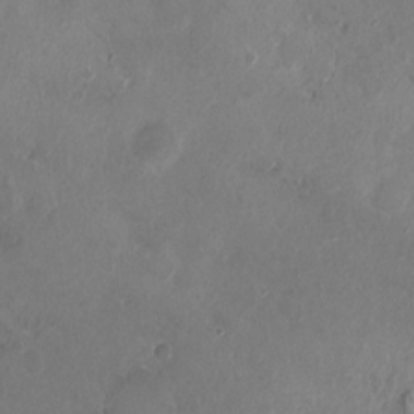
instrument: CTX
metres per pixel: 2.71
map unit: HNhu
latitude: 6.3845
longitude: -2.4034
